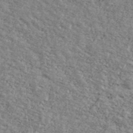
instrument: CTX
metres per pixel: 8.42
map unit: Ave
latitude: 41.0458
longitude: -109.0080
